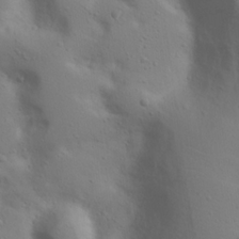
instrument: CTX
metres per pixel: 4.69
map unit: Nhu
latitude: 20.6869
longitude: -73.7450
